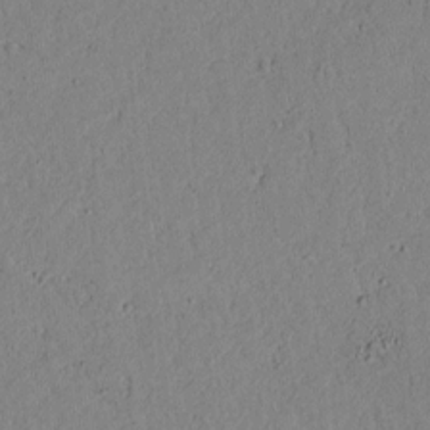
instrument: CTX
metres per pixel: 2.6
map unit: lAvf
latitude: 4.8758
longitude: 167.8422
